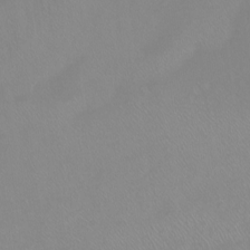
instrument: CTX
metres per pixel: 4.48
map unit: Ht
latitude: -15.0865
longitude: -42.8380
